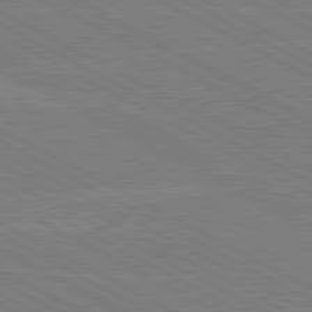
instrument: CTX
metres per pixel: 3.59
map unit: lApd
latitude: 80.6301
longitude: -127.4616
